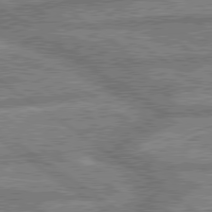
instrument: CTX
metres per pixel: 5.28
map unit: lApd
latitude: 79.8961
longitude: -168.9136
